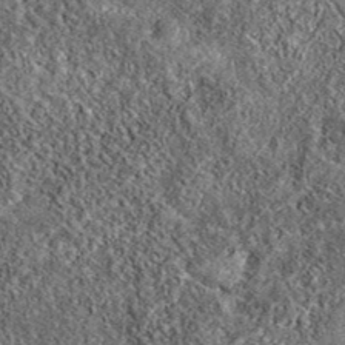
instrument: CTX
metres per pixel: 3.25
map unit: eAb
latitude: 39.0647
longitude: 106.5385
